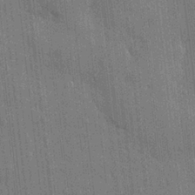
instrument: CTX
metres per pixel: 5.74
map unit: eHh
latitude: 5.9150
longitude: -74.5357
